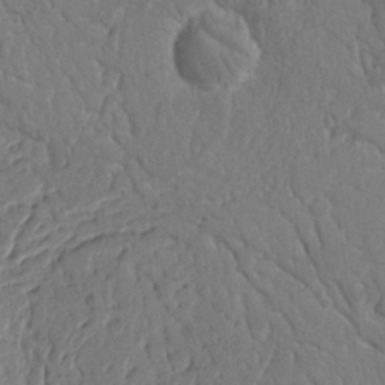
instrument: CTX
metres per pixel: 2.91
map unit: Nhu
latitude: 15.2726
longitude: -78.5357
